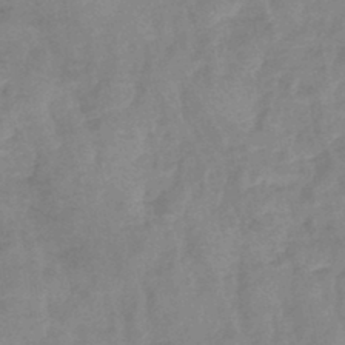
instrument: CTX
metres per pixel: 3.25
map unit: eHb
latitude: -45.5588
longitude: 85.2942
